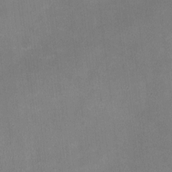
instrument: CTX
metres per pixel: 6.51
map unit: HNhu
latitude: -2.9541
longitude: -7.3671
